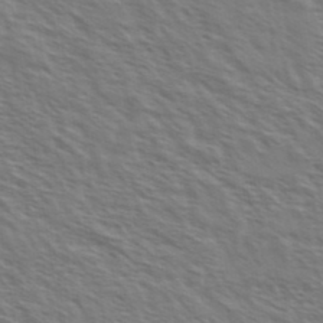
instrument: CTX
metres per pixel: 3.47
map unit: Ave
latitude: 37.4238
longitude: -111.3293
